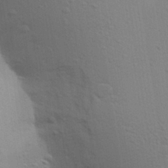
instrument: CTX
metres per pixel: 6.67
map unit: Aa
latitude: 28.4790
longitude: -147.1781
